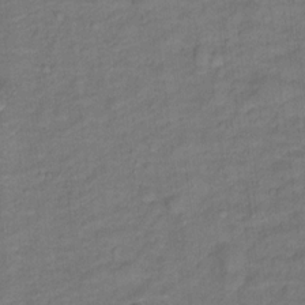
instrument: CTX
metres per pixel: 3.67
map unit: Ht
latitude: 11.6694
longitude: -40.4789
